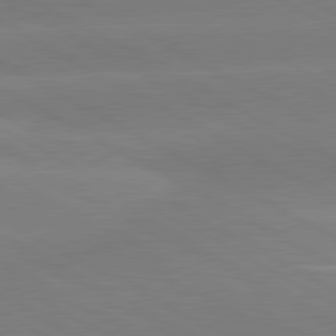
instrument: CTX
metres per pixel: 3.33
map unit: lApd
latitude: 80.8380
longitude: -153.1592
